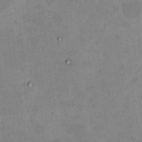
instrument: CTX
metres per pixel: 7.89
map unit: HNhu
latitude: 3.1214
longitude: 9.3510
